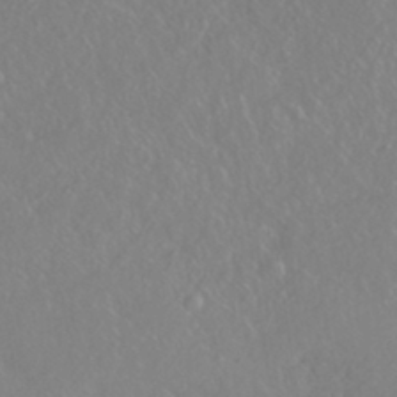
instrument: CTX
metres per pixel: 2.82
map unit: HNhu
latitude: -40.8030
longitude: 104.7841
